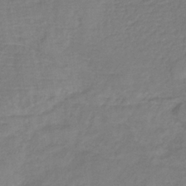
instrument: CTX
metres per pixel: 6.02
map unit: HNb
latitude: -34.5196
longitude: 55.8989
